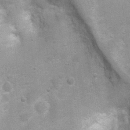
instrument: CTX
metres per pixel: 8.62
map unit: Ht
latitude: 4.5923
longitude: -21.6127
